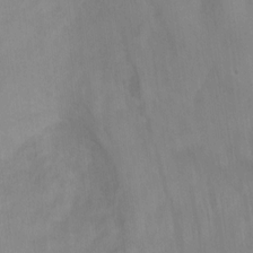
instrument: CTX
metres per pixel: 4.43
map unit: Ht
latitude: 4.5357
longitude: -28.1955
